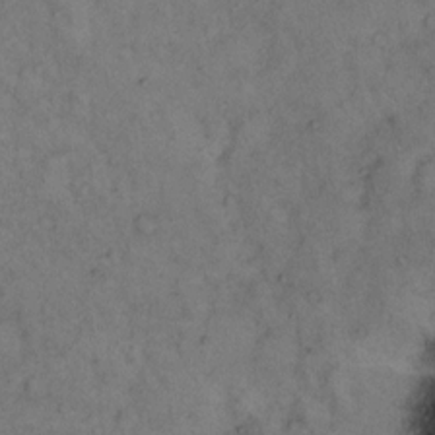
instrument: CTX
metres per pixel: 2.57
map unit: eHh
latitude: 15.8773
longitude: -63.4427
